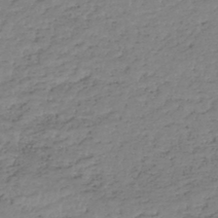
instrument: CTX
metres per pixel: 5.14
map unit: HNhu
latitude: -46.7652
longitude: 30.4251
